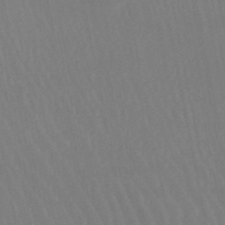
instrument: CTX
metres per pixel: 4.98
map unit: eHb
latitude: -49.6533
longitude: 68.0661
